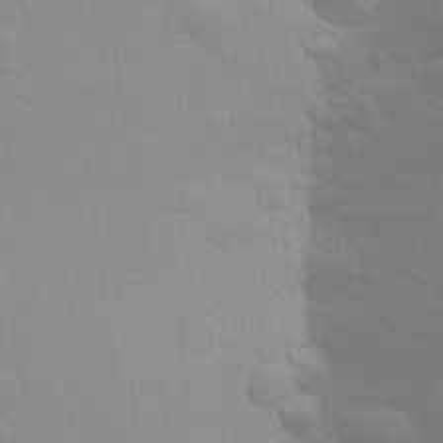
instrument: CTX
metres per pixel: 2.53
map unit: Aa
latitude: 24.0633
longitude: -145.5182
